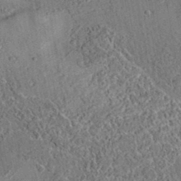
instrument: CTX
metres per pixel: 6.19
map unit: eAb
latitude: 35.4804
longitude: 110.5762
